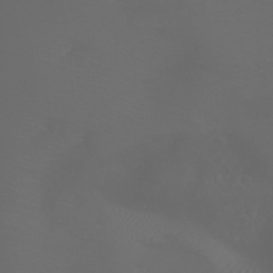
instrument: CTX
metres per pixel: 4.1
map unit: Aa
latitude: -5.2376
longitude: -72.1389
